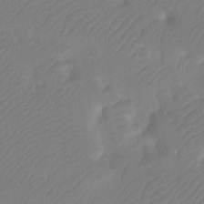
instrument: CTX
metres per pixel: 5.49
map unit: Ht
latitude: -10.0094
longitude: -34.2333
